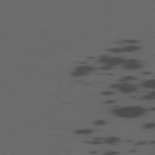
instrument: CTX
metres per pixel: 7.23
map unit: Ap
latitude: -79.5399
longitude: -63.2537
